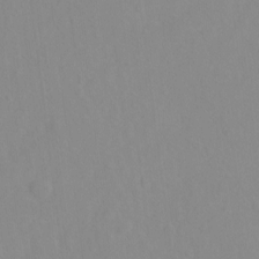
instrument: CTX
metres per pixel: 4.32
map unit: Hto
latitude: -6.8408
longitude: -47.3860
